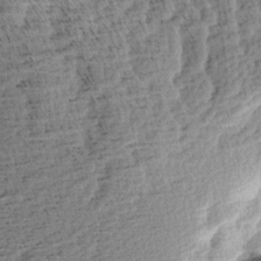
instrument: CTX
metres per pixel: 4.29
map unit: Aa
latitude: 8.4979
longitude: -138.2900
